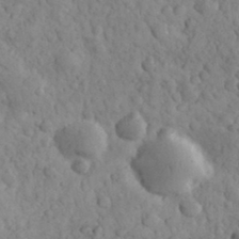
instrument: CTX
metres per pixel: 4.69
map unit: eHh
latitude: 31.8584
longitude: -68.3278
